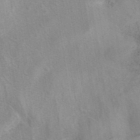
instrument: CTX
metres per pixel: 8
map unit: eAb
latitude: 40.6679
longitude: 106.6141
